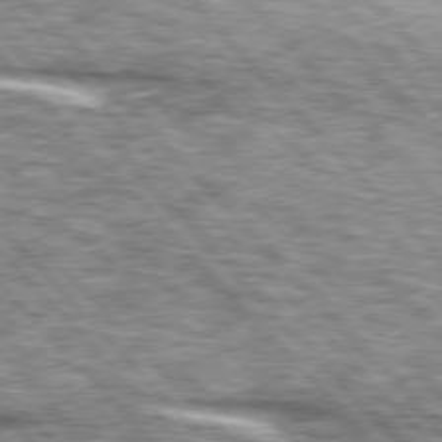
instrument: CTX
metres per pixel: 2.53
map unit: lApd
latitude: 76.4223
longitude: -83.0836
